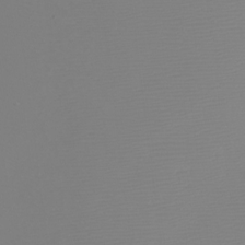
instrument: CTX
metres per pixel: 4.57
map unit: Htu
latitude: -5.3320
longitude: -72.6491
